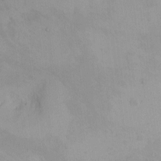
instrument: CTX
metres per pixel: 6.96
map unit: Nhe
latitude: -2.3306
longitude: -58.7435
